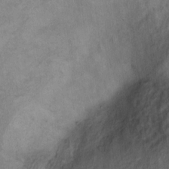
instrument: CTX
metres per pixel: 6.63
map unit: Hto
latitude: 6.2900
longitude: -37.9717
